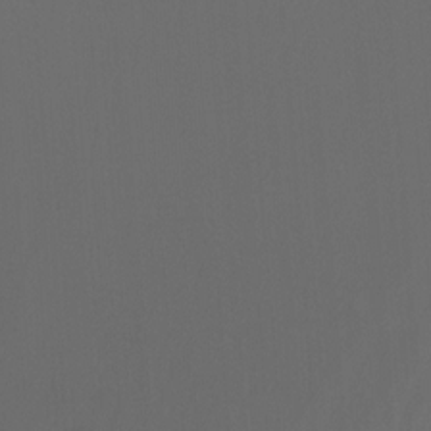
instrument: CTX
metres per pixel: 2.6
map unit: Ht
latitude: -9.4832
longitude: -38.1389
